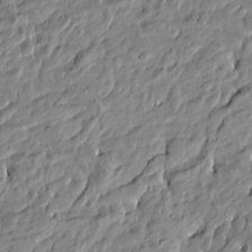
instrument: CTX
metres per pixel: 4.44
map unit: Htu
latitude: -5.0108
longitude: 177.8800
